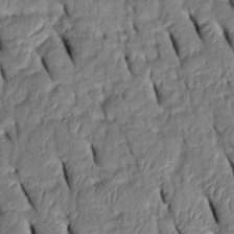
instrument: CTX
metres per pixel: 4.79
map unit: Htu
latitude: 0.7435
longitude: 149.5022
